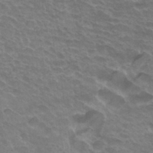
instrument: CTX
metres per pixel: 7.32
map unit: Hto
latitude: 34.0633
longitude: -42.8002
